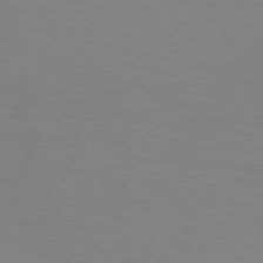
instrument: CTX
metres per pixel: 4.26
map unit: Hpe
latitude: 76.5356
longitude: -160.3467
